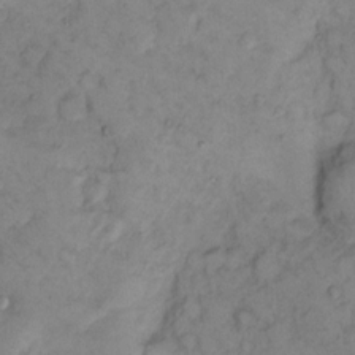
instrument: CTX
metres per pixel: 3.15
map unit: eHh
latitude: 11.9339
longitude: -62.8191
